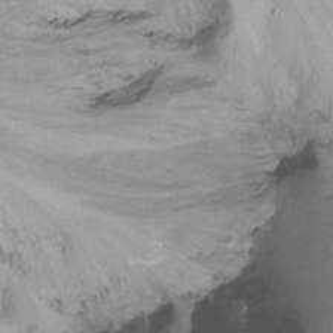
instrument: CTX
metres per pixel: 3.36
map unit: Ht
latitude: -16.8408
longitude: -48.5735
